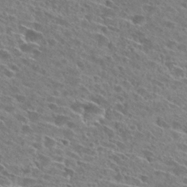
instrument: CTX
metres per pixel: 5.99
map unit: Hto
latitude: 27.6127
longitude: -43.6316
